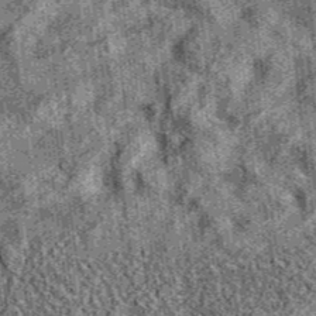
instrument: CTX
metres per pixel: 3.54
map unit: eAb
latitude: 36.1767
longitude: 107.4265
